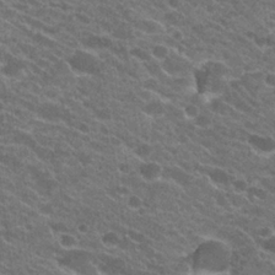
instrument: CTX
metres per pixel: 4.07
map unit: Hto
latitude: 23.9906
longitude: -35.5560
